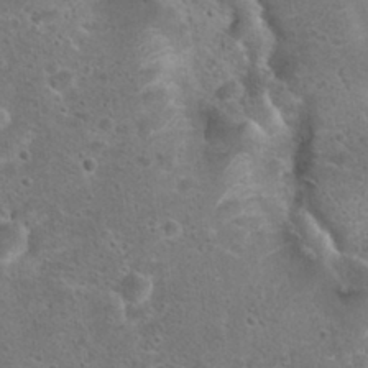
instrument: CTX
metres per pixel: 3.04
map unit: Hto
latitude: 22.6868
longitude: -47.9906
